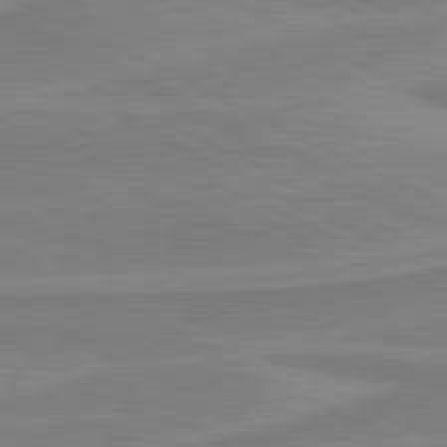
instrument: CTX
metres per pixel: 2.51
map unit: lApd
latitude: 81.1970
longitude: 170.8597
